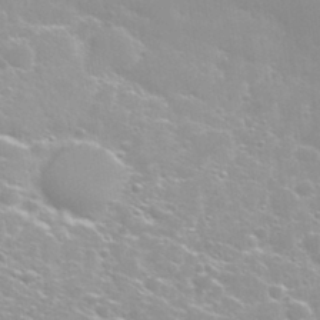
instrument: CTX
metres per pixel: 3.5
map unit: Nhu
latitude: 31.6127
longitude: -50.6679
